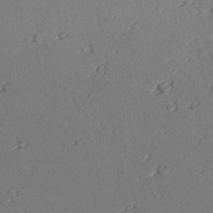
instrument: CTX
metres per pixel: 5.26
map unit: lAvf
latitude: 26.7246
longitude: -110.4034
